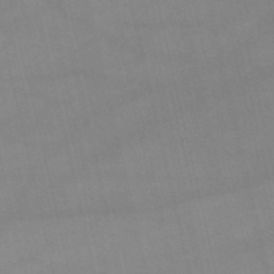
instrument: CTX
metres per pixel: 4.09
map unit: lHb
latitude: -48.5574
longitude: 70.6896
